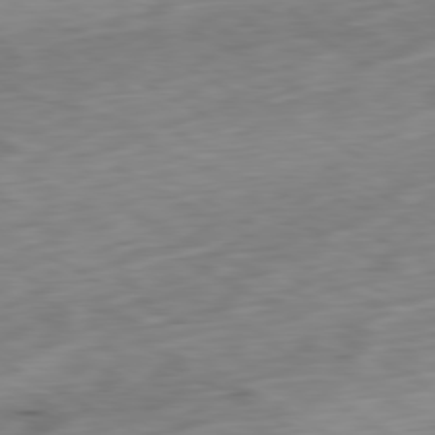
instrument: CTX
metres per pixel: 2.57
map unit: Ap
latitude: -80.7274
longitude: -70.9891
